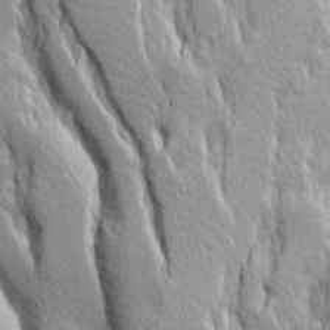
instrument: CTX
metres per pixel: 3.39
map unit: Ave
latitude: 14.1011
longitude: -133.5560
